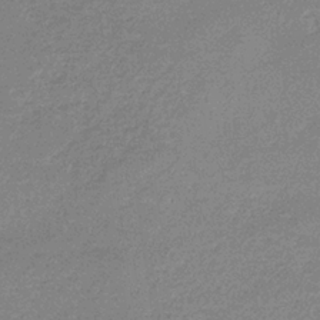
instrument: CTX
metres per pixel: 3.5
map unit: lHb
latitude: -33.5777
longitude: 69.4454
